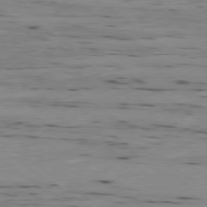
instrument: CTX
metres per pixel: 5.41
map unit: Ap
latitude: -79.5399
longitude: -101.4615
